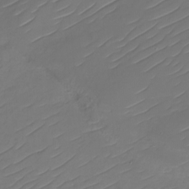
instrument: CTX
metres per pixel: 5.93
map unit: Nhu
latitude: -30.0472
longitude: -72.8191
